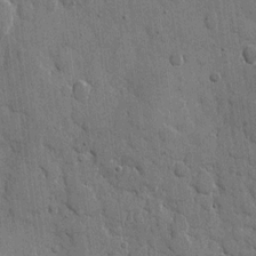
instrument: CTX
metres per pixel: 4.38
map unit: eHh
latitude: 9.2726
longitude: -67.5938
